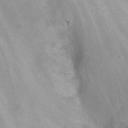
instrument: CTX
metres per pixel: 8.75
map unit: Nhu
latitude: 22.3845
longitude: -65.6127
